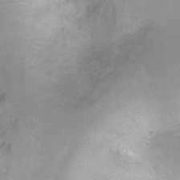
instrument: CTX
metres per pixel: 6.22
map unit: Ht
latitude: -9.7666
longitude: -28.1955
